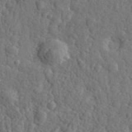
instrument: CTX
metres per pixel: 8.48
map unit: eHh
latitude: 36.1389
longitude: -80.1578
